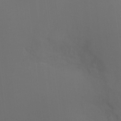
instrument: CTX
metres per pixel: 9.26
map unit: Ht
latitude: -12.8786
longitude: -44.4790
